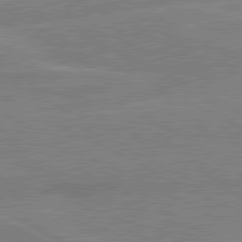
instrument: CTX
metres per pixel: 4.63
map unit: lApd
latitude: 80.5924
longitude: 120.7085
